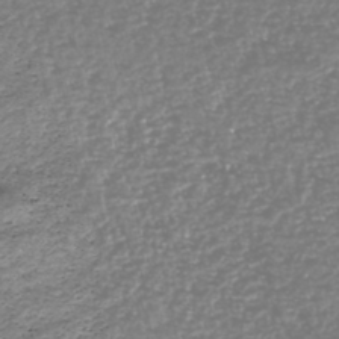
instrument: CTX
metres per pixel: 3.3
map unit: HNhu
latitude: -46.8786
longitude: 28.7463
